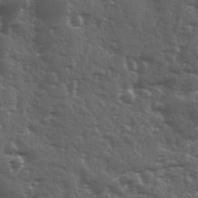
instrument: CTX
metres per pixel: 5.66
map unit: Ave
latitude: 11.7261
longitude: -103.7449
